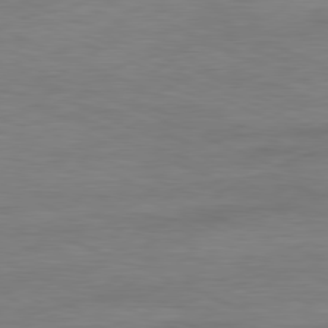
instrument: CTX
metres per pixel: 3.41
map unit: Ap
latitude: -81.4077
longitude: -81.2159
